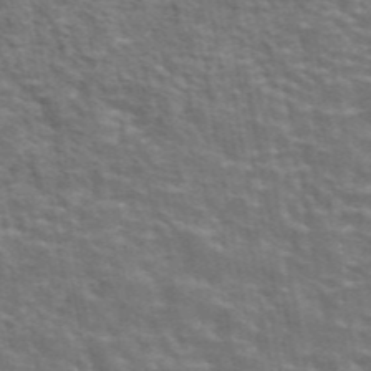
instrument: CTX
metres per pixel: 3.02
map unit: eAb
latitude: 43.8394
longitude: 107.6344
